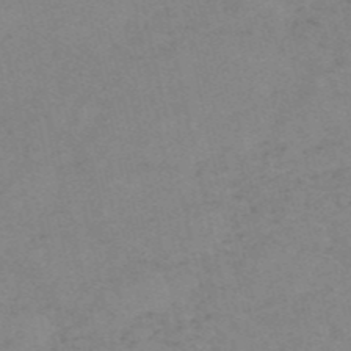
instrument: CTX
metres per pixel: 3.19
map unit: HNb
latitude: -54.6330
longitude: -42.2901
